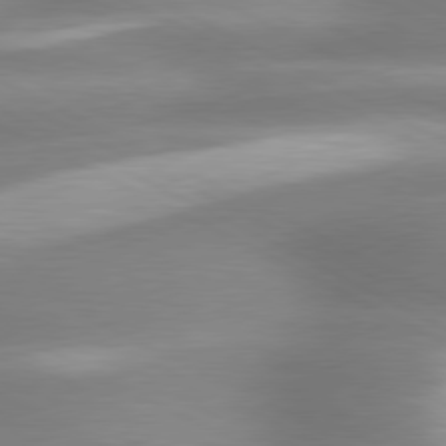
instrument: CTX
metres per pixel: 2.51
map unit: lApd
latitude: 79.5560
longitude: -120.1389
